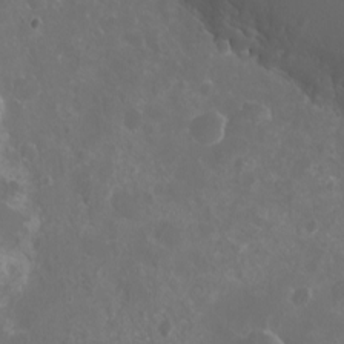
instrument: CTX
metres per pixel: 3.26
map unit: eHh
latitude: -6.6329
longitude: -77.4993
